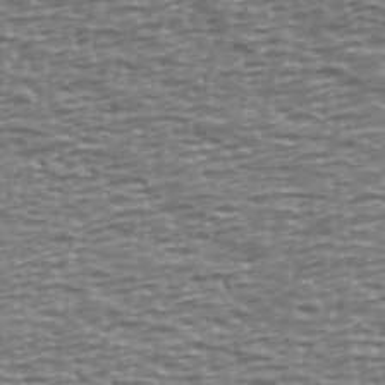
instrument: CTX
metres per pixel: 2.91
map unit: Ave
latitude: 40.4412
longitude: -112.9703
